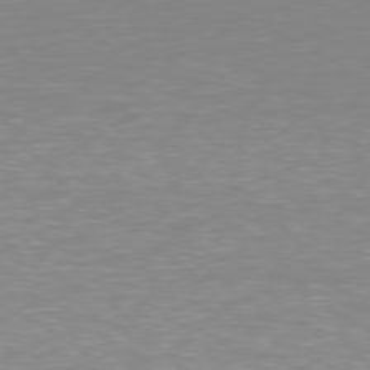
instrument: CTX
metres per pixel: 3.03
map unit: Hpe
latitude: 77.7449
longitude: -161.8205
